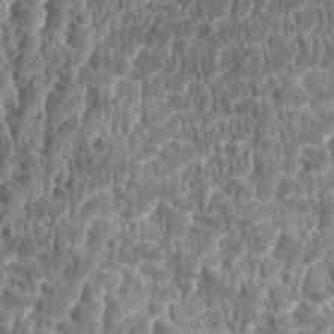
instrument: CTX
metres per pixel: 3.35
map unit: eHh
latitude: 35.1214
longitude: -138.1578
